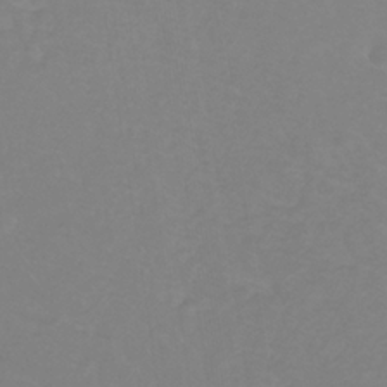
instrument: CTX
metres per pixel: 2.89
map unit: lHb
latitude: -31.4076
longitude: 64.6141
